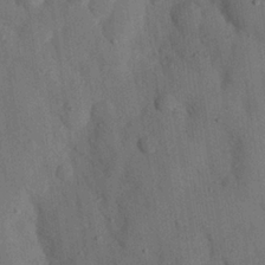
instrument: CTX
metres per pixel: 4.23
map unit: eHh
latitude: 26.6869
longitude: -76.8380
